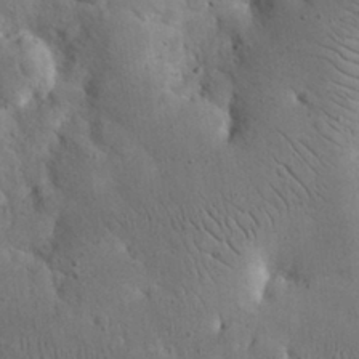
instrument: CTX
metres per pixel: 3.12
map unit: eHh
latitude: 23.9150
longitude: -67.1592
